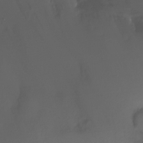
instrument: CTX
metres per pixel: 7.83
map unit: Ht
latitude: -7.1242
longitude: -29.8772
